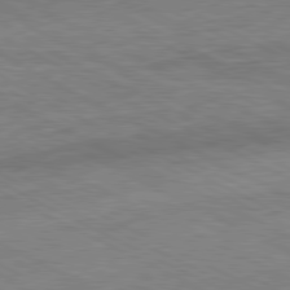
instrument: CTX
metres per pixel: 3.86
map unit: Ap
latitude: -81.8423
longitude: -73.2159
